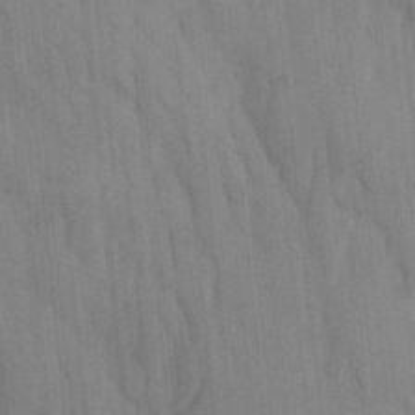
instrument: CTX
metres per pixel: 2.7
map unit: Ave
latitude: 22.9892
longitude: -134.8758
